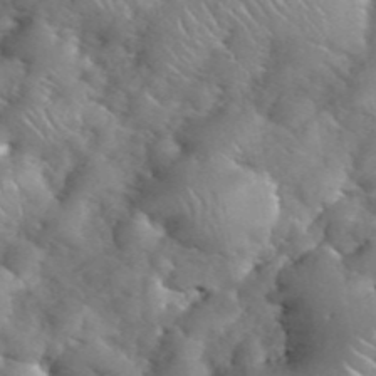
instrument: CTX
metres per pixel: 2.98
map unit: eHh
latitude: 40.2333
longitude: -56.8946
